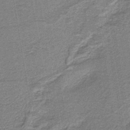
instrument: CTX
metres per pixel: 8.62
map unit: HNb
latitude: -39.6911
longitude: 51.1053
